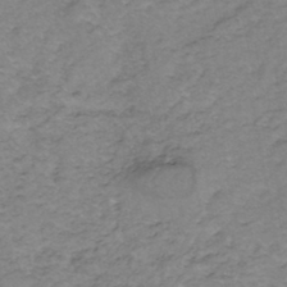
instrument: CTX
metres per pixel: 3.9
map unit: eHh
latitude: -45.8989
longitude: -29.9717
